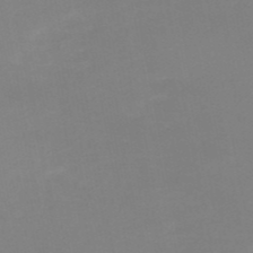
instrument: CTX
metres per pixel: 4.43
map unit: HNb
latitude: -50.6896
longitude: -50.4790
